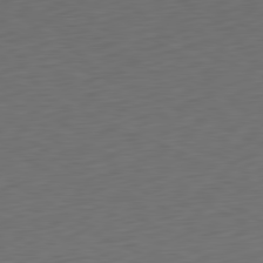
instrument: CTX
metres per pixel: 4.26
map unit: Ap
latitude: -81.3888
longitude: -59.8961
